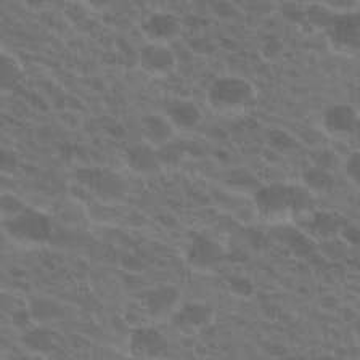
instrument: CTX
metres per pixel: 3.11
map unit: Hto
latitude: 22.7435
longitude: -38.0822
